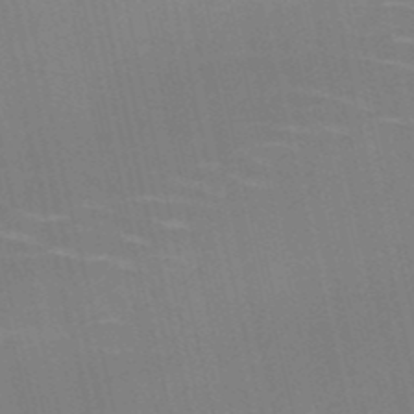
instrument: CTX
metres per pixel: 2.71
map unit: HNb
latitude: -51.1242
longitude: -45.3481
